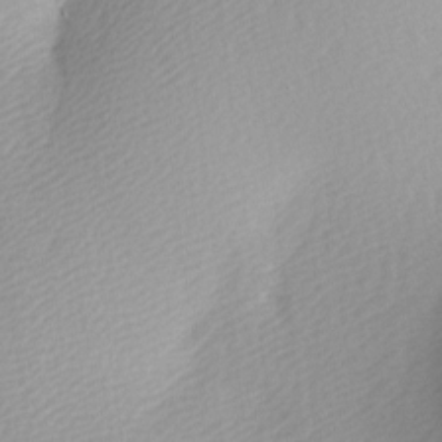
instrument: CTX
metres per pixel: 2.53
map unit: lAa
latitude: -5.4643
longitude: -120.9892
